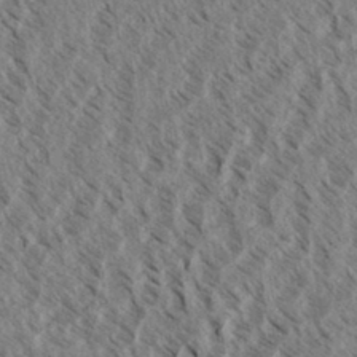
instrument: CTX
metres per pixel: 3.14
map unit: eHh
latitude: 34.6112
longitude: -139.6505
